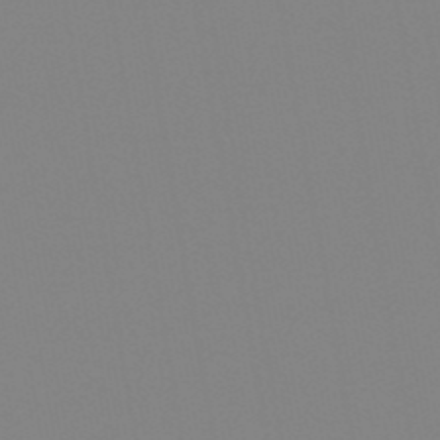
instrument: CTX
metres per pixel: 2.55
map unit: eHb
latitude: -50.0472
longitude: 73.9367
